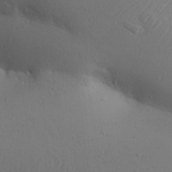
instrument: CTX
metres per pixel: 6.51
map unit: Aa
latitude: 30.1578
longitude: -146.1767
